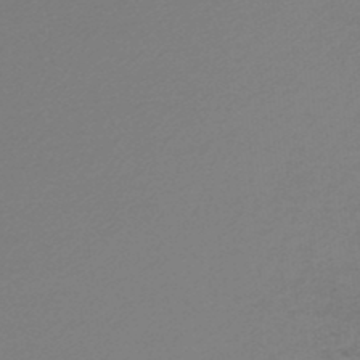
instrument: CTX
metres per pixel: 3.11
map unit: lHb
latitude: -47.1620
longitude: 65.7289
